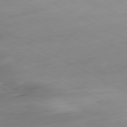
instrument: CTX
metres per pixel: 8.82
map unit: Hpe
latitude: -81.0487
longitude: 16.3307
